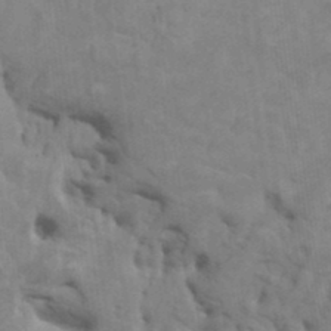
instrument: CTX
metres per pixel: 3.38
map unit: HNhu
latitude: 4.7813
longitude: -2.7624
